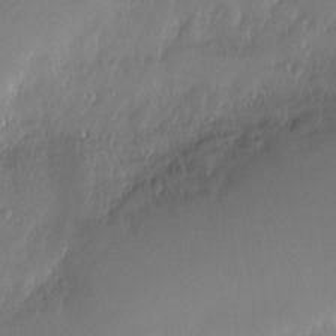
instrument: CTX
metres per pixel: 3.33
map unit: Nve
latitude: -9.3132
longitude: 173.1620
